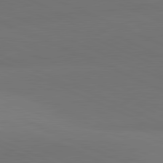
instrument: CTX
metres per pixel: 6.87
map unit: lApd
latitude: 81.4804
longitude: 136.9352
